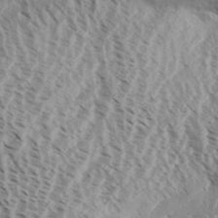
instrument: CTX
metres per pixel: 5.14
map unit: Aa
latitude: 32.4223
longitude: -137.9528
